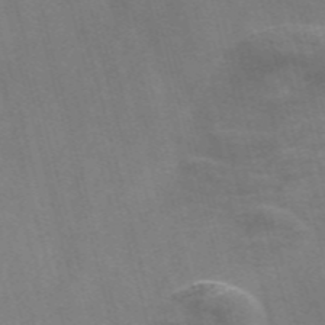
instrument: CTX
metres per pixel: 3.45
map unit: Nve
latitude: -57.8611
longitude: 64.4440
